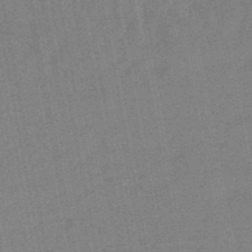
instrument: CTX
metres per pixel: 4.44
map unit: lHb
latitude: -48.4818
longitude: 74.9542
